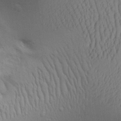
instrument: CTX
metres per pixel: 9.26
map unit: Aa
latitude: 26.1767
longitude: -136.4412
